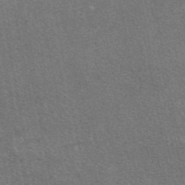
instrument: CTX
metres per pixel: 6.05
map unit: eAb
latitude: 47.8962
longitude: 114.9353
